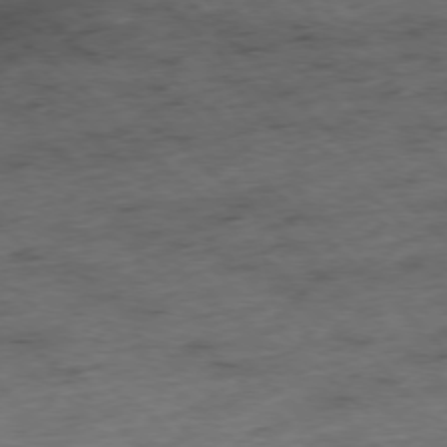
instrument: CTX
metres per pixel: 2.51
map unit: Hpe
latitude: -77.1620
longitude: -16.3845
